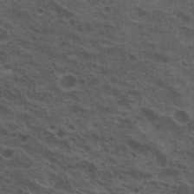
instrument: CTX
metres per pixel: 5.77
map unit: Hto
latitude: 19.8772
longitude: -36.5168
